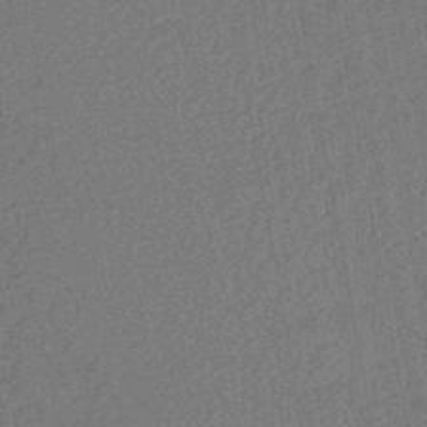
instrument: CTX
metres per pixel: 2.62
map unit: HNhu
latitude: -45.8989
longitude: 99.5210
